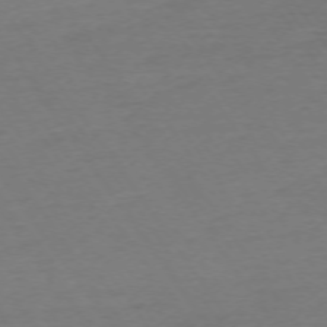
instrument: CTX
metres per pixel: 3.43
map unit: Ap
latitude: -74.1984
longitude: -85.3293
